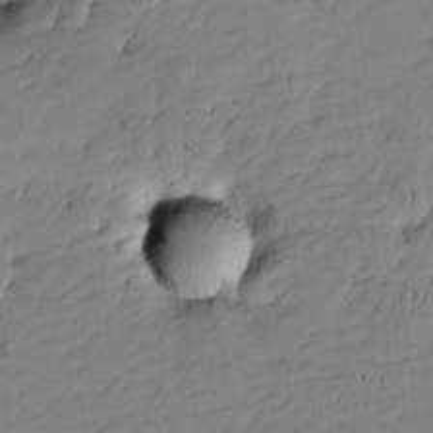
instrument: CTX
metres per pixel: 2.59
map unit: Htu
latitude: -6.0472
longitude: 176.4629
